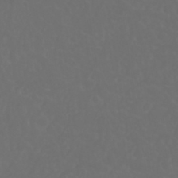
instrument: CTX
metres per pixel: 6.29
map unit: Nhu
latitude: 22.7624
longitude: -65.2348
